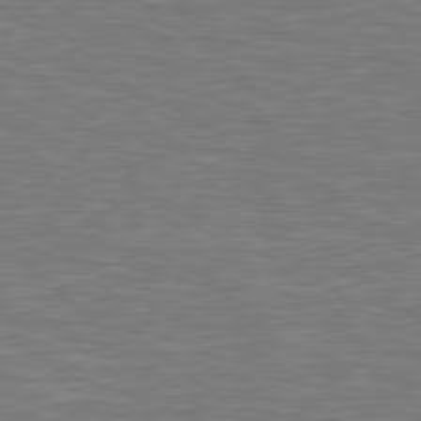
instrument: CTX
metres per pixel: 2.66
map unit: Hpe
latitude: 78.7247
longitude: -152.6113
